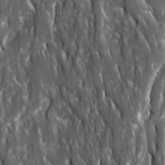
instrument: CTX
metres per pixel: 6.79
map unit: Ave
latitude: 15.5749
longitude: -133.6127
